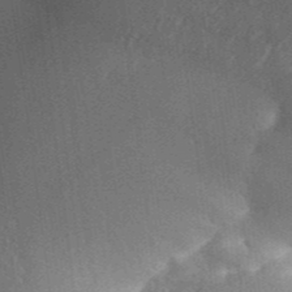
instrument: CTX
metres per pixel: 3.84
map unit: Aa
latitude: 33.3482
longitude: -142.5735
